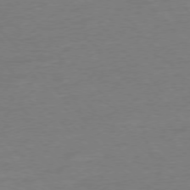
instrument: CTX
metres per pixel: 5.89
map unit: Ap
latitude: -77.1242
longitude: -95.9150
